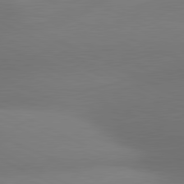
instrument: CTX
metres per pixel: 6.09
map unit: lApd
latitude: 81.0836
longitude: 134.2362
